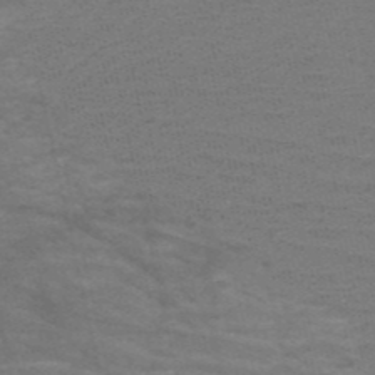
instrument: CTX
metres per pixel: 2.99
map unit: HNb
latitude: -53.1242
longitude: -43.5938
